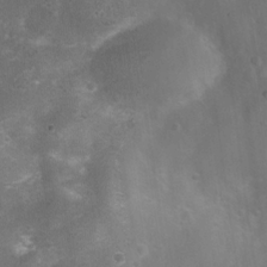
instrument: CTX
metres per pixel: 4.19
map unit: Nhu
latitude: 8.3845
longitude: -21.4805
